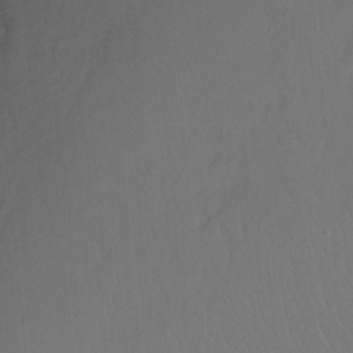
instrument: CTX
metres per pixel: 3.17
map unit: Hto
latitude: -11.7289
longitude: -38.4979
